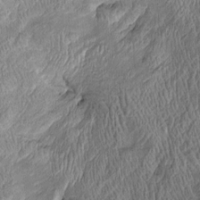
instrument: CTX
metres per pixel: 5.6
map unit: Htu
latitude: -5.6722
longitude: 158.4818
